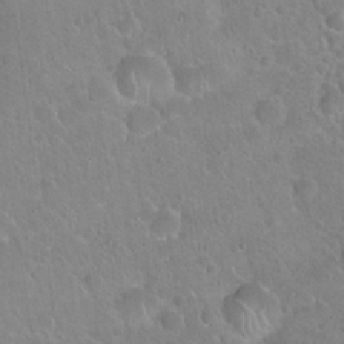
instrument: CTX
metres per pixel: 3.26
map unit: Hto
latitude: 21.4994
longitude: -50.6490
